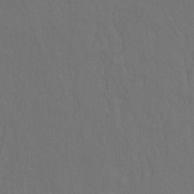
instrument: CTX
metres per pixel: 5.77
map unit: Hto
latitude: -10.7274
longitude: -37.9906
